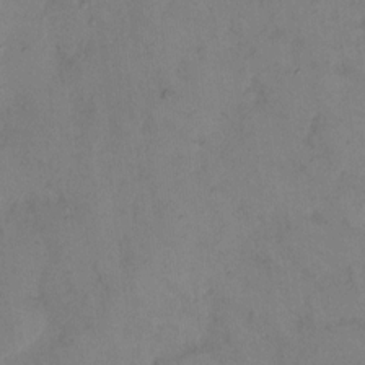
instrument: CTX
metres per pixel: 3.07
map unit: eHh
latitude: 9.6505
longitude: -62.8947
